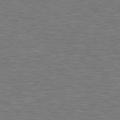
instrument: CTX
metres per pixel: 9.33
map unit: Hpe
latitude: 78.9136
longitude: -170.1011
